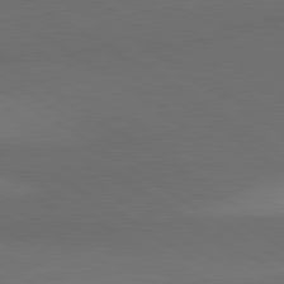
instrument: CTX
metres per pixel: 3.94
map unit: lApd
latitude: 80.9703
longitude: 161.0486
